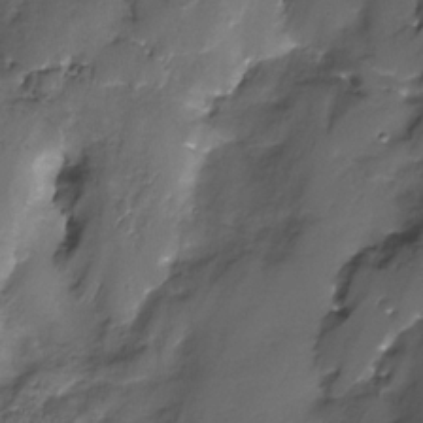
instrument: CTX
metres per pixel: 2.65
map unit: Nhe
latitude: -31.8800
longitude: -93.1025
